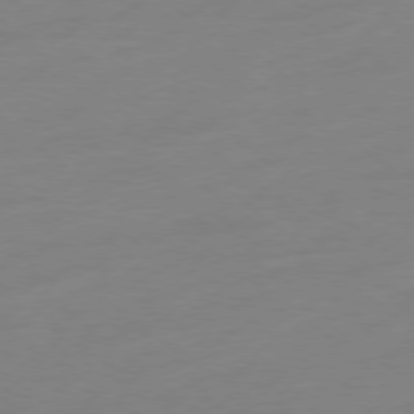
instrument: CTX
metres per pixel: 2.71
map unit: Ap
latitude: -78.4251
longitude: -98.7624
